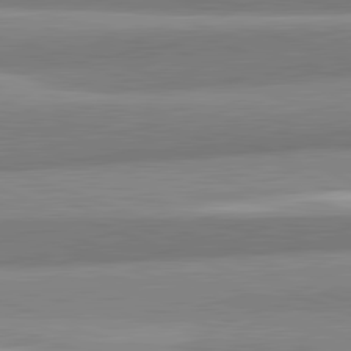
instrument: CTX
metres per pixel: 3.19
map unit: lApd
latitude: 82.1766
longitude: 179.9556
